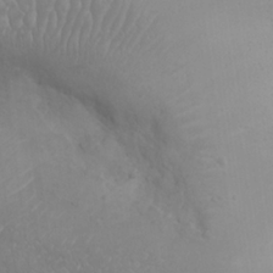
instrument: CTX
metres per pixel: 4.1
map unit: Nhu
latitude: 22.8191
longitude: -66.5734
